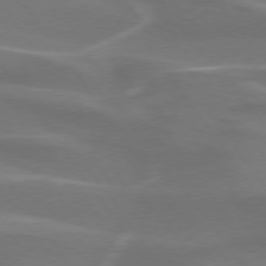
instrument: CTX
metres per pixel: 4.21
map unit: lApd
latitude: 74.4790
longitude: -62.1767
